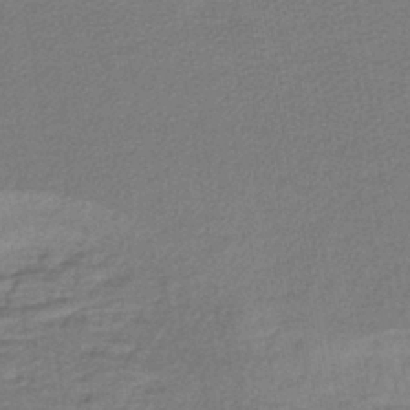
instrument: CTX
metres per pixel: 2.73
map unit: lHb
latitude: -40.5007
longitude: 62.1228
